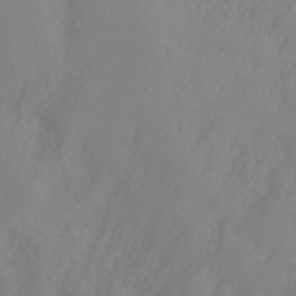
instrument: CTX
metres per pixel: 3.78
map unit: Hto
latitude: -6.3495
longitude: -49.1403
